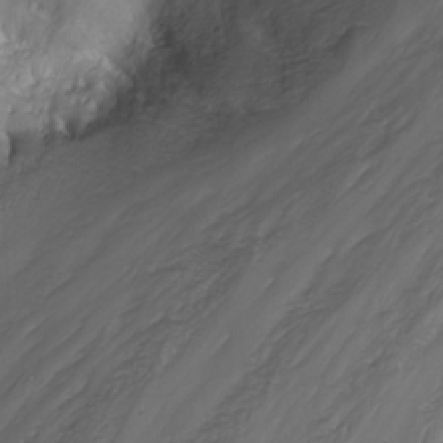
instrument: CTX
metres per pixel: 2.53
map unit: Nhu
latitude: -7.8044
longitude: -68.7246
